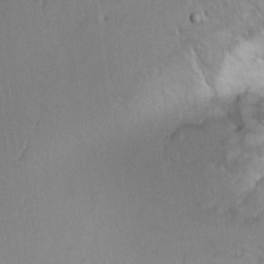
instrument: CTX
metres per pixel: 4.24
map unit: Ht
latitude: 6.7435
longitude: -29.9150
